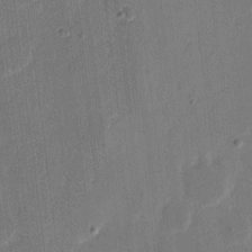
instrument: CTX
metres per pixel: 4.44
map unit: eHh
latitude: 9.4993
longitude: -68.3278
